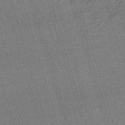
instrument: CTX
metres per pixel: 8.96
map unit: lHb
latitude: -45.5777
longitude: 78.0472
